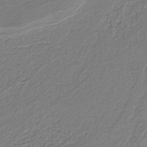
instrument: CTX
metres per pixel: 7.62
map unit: eAb
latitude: -38.8975
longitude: 51.2187
